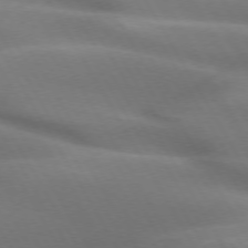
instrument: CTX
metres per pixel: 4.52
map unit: lApd
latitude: 72.9136
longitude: -51.4804
